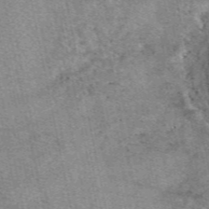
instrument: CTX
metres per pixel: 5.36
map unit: eAb
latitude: 49.2915
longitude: 107.8045
